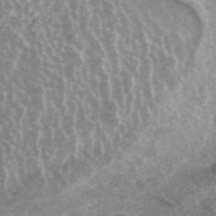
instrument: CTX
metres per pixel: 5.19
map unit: ANa
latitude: 43.2915
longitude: 25.0675
